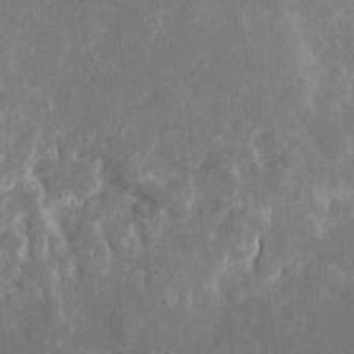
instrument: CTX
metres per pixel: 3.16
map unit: eHh
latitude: 8.5924
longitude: -71.7638
